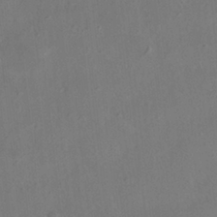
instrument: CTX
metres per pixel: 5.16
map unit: HNhu
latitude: 6.0255
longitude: 10.3684
